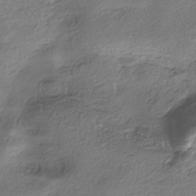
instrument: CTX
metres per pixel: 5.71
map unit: eHh
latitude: -41.8044
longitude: 121.1998
